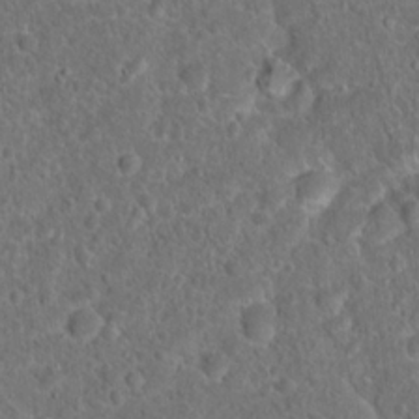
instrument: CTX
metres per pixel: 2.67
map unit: Hto
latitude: 17.4049
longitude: -41.4426
